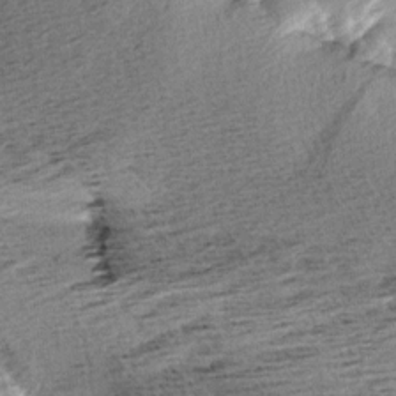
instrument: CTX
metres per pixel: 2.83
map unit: Aa
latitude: 6.9325
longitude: -137.6883
